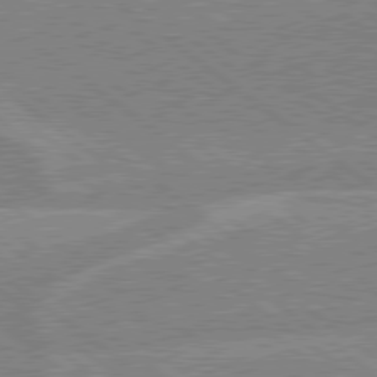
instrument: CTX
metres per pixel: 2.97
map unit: lApd
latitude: 79.1592
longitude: -160.4601
